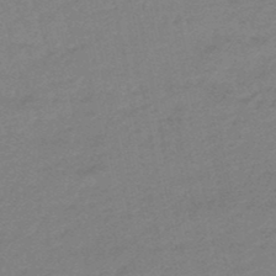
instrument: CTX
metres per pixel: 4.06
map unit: eHb
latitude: -48.4062
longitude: 86.5574
